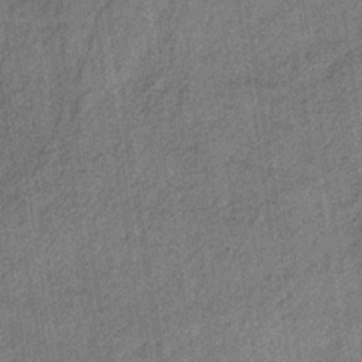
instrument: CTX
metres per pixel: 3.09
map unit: lHb
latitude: -35.9745
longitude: 64.4251
